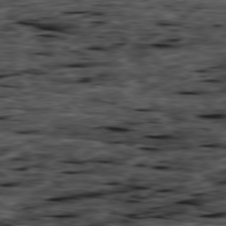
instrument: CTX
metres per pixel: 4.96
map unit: Ap
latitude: -79.4265
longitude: -91.7639
